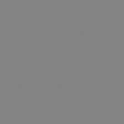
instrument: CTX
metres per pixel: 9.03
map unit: Hpe
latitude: 77.8772
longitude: -130.1389
